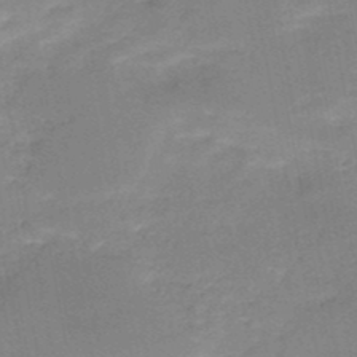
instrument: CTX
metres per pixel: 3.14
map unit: HNb
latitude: -49.8989
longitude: -39.5560
